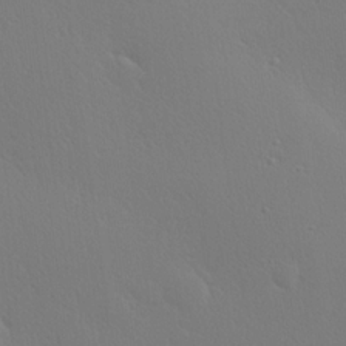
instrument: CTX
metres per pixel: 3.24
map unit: Hve
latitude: 19.1781
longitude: 149.8423
